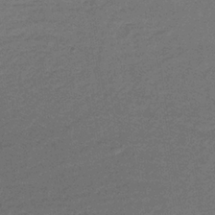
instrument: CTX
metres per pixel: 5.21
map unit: lHb
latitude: -33.5210
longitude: 66.9542
